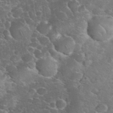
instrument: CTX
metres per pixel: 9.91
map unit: eHh
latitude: 35.5371
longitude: -65.3293
